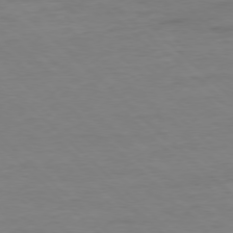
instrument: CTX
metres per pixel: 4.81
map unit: Ap
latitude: -77.5966
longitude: -81.6127
